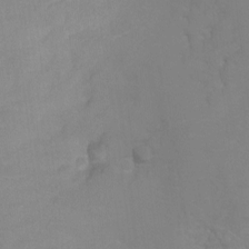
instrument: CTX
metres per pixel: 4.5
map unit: Ht
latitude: -8.5196
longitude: -34.3656
